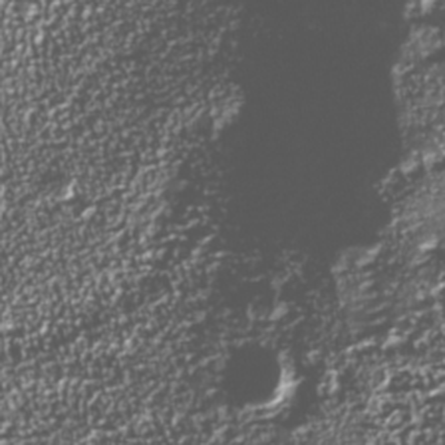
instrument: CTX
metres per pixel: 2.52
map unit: Nhe
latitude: -34.2362
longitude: -88.8758
